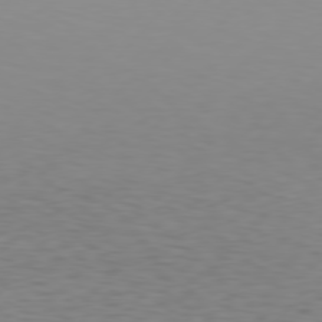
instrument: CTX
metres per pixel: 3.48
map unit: Hpe
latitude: 77.5371
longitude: -123.8016
